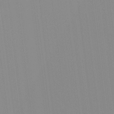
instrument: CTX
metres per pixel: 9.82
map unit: Hto
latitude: -8.5385
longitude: -42.1578
